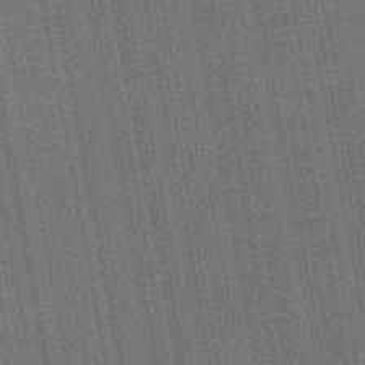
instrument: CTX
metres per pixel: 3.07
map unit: HNb
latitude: -45.4265
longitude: 52.9163
